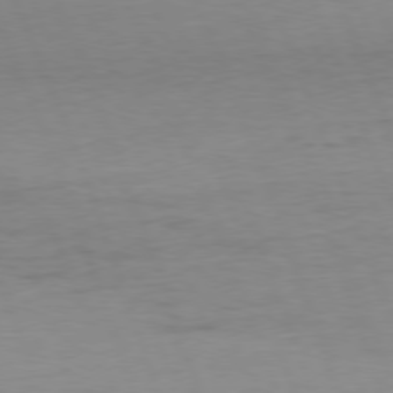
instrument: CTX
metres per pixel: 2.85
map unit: Ap
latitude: -76.8030
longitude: -73.2159
